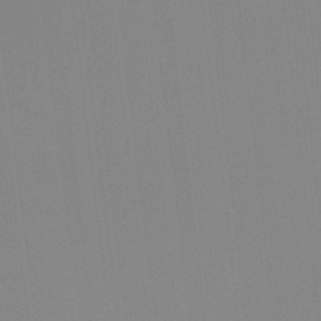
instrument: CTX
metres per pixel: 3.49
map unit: Hto
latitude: -8.3684
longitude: -49.2915
